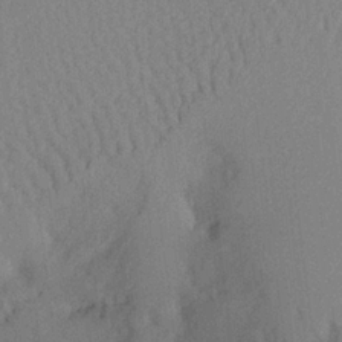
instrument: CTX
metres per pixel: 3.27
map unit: Aa
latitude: 20.9325
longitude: -144.6112
